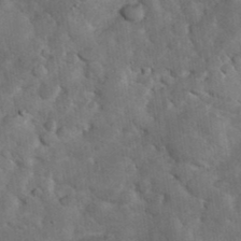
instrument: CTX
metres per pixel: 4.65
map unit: eHh
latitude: 37.2915
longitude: -67.0647
